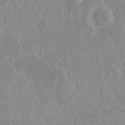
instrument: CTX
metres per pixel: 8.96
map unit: eHh
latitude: 15.0648
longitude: -71.6694
